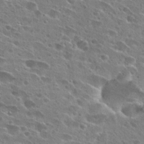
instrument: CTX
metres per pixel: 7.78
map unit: Hto
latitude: 26.4790
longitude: -45.8394
